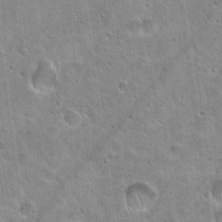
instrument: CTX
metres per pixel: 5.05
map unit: Hto
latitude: 21.8961
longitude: -53.9339
